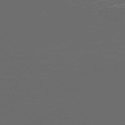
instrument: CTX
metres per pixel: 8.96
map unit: Hpe
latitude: -73.4832
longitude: 5.8422
